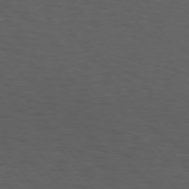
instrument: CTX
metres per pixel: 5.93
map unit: Hpe
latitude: 74.8002
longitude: -131.9340
